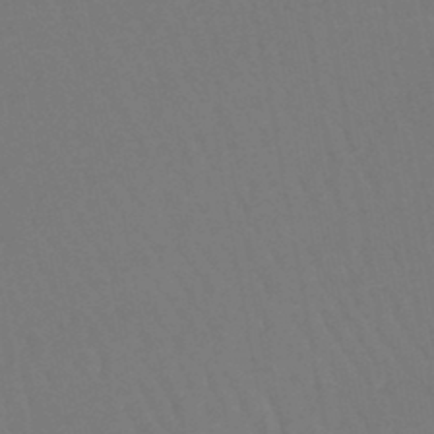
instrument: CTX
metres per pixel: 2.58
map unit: lHb
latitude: -45.3699
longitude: 77.4076
